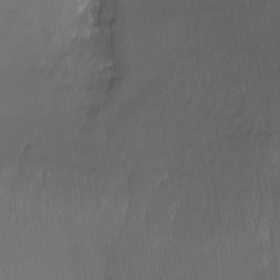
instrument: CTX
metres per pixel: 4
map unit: Nhu
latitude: -13.8611
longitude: -40.6301
